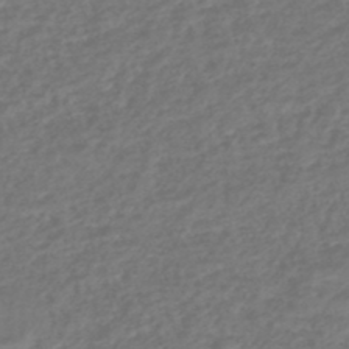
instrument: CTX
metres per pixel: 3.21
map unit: HNhu
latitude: -47.4454
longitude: 96.7274
